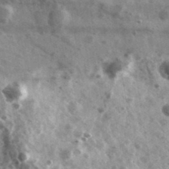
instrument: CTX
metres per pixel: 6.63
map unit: Ave
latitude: 38.6868
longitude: -107.8205
